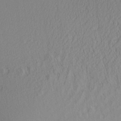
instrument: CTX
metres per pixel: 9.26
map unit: Aa
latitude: 25.6693
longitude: -136.2334
